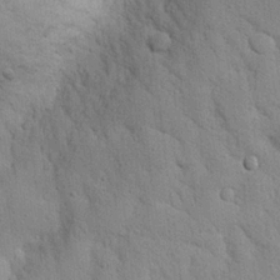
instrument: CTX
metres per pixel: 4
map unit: Nhu
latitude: 21.8206
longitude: -76.6679
